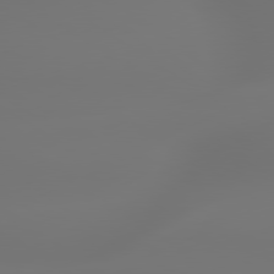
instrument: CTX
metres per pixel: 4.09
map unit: lApd
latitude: 79.5560
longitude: -137.2159
